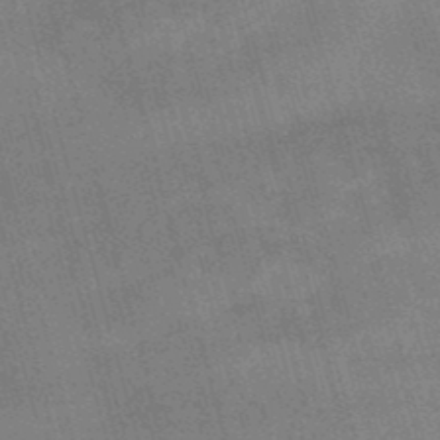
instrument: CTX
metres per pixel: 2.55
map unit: eHb
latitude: -49.1431
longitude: 77.0109
